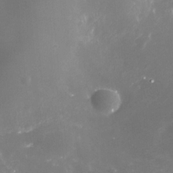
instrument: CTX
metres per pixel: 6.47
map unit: Nhe
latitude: -35.7855
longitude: -91.3104
